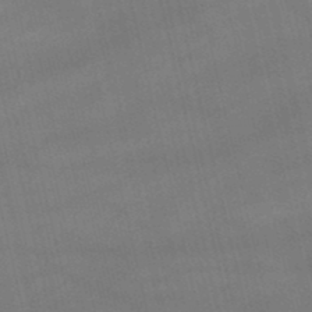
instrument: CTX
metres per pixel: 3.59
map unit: lHb
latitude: -48.5763
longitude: 70.7463
